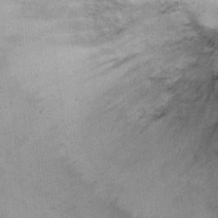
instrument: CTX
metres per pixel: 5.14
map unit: Ht
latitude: 8.9703
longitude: -38.4601
